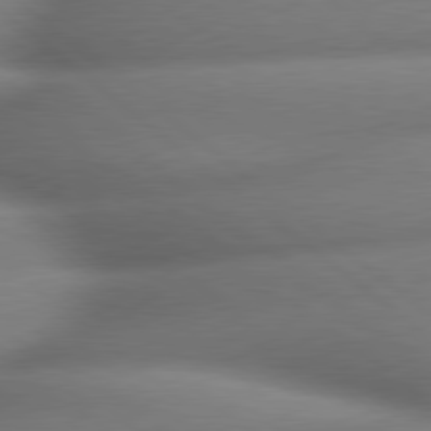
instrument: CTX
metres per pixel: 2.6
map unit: lApd
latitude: 79.7828
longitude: -163.9150
